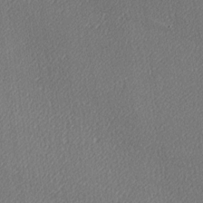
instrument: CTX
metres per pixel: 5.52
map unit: lAa
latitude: -10.2551
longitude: -127.3482
